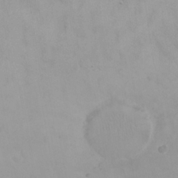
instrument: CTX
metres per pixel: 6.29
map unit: Nhu
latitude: 24.3089
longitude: -62.0822
